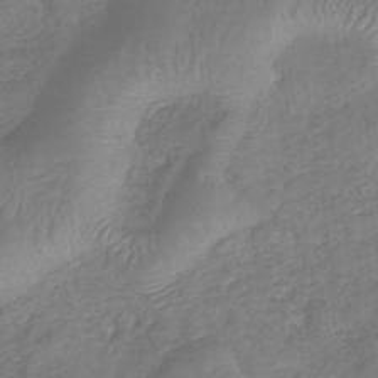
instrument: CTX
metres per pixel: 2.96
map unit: lHb
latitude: -41.1242
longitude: 79.1620
